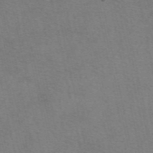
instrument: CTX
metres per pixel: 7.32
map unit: eAb
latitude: 50.7057
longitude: 105.9556
